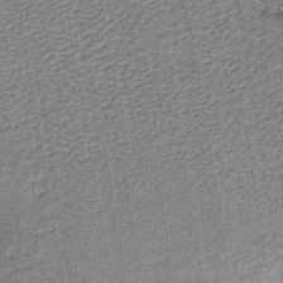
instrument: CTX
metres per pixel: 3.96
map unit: lHb
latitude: -40.4629
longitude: 63.7099
